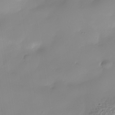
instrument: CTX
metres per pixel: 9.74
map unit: Nhe
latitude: -37.9178
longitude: -120.1767
